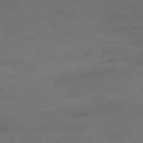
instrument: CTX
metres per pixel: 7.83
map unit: Ap
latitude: -75.8801
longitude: -66.1388
